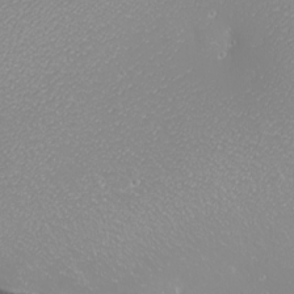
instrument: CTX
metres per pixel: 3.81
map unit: eHh
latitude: -8.9542
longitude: -70.2711
